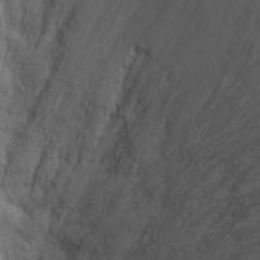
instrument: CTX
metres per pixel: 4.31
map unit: Nhu
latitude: -1.0298
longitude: -79.9528
